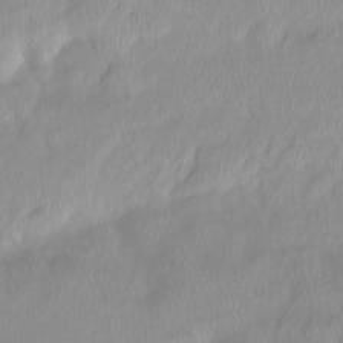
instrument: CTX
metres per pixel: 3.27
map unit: Ht
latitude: -14.8786
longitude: -44.3467
